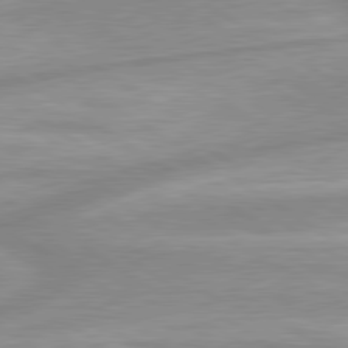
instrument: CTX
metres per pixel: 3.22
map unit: lApd
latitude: 80.0255
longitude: -172.1577
